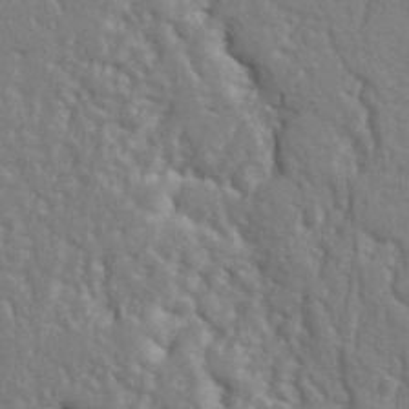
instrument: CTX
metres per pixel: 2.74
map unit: Ht
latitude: 10.0444
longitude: -77.0647
